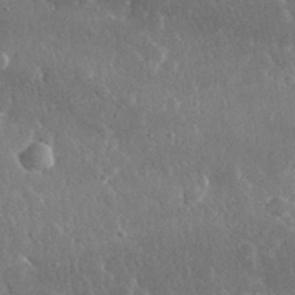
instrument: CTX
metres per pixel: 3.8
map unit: lHvf
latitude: 31.5371
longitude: -88.8569
